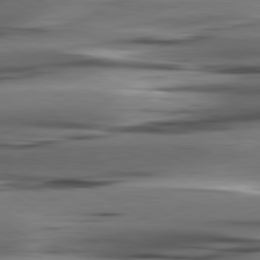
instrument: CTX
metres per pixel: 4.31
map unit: lApd
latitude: 80.8002
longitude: -122.1011
